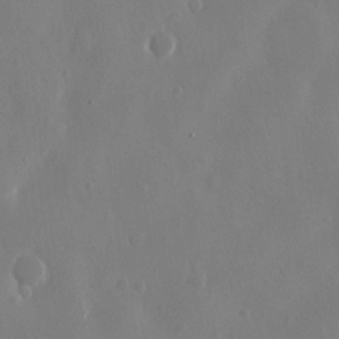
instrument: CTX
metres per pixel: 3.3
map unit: eHh
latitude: 13.2159
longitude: -71.4993
